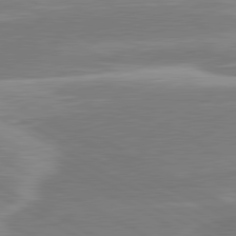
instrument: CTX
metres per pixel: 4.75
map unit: lApd
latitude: 80.9514
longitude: -128.5168
